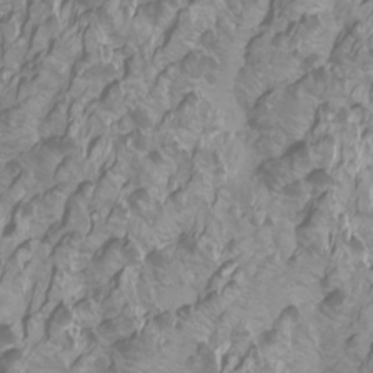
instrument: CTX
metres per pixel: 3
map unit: Aa
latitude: -6.6896
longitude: -71.7449
